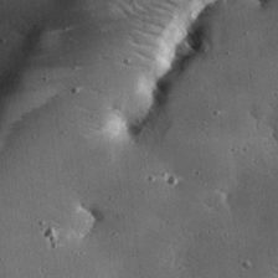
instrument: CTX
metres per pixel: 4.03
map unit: eHh
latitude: 23.4615
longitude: -90.5168
